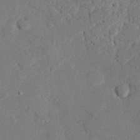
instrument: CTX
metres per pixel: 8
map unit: eHh
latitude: 27.1781
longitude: -80.7057
